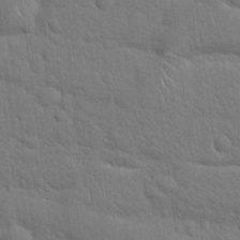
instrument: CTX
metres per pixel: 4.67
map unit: Hto
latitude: 19.3859
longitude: -51.8583
